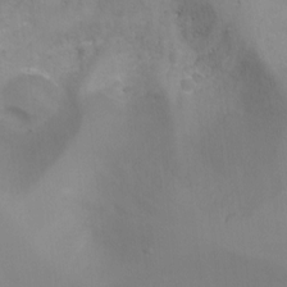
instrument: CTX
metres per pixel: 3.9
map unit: Ht
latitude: -9.9745
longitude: -27.9339
